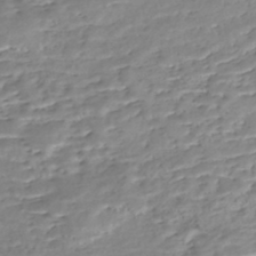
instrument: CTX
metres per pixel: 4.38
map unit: Nhe
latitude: -48.3118
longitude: -172.6868
